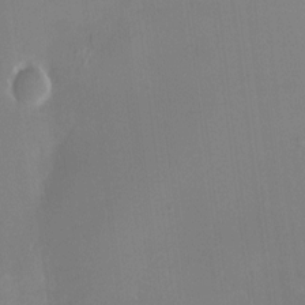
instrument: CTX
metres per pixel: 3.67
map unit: HNhu
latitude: 6.1767
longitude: 10.6896
